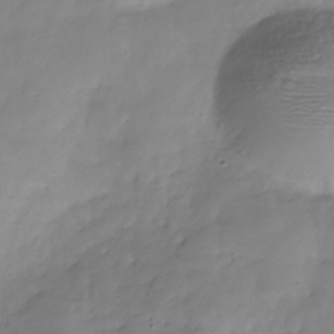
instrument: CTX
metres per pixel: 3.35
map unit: Hve
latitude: -31.4643
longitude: 90.2551
